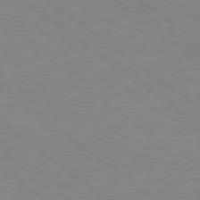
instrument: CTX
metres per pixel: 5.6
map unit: Hpe
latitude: 78.8758
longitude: -124.4979
